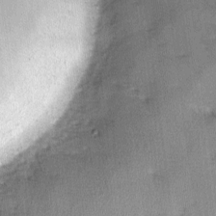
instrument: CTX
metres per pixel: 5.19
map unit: lHvf
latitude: -11.9745
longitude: -99.5371
